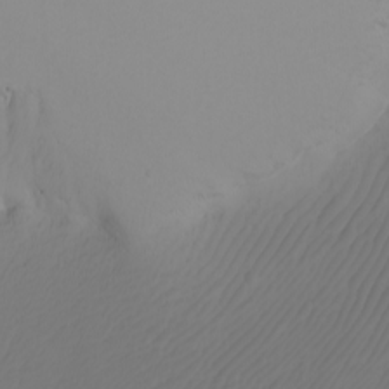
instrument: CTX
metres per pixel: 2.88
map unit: Nhu
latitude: -7.2943
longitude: -95.2726
